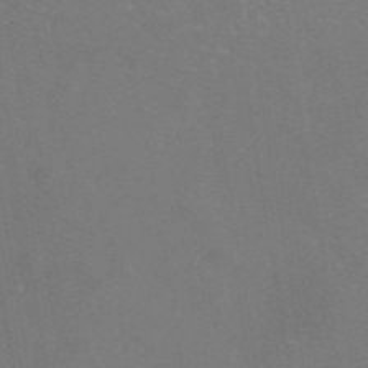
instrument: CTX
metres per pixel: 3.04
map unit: eAb
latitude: 46.6680
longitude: 111.1053
